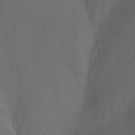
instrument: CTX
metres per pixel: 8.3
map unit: Nhu
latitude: -1.8045
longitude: -76.8191
